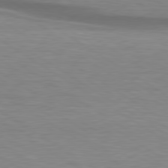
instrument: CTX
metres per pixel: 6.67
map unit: lApd
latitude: 79.4805
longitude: -87.8394
